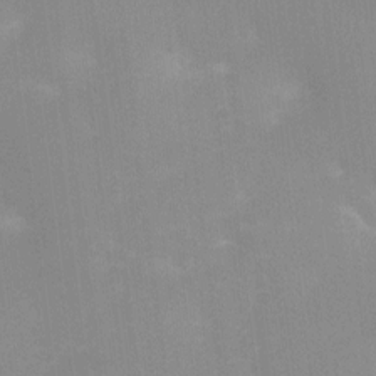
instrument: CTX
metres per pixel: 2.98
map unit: Ht
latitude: -1.0109
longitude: -20.2712
